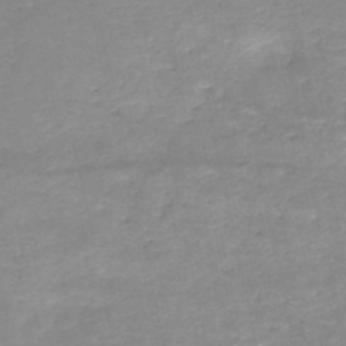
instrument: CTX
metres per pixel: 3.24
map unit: HNb
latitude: -50.0283
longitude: -39.4237
